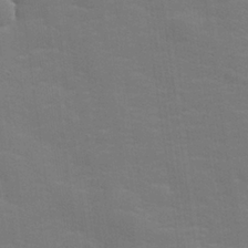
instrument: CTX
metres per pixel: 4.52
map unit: lHvf
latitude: 25.2725
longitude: 141.9367
